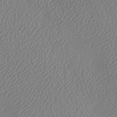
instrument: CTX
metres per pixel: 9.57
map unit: lAa
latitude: -8.8975
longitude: -128.1011
